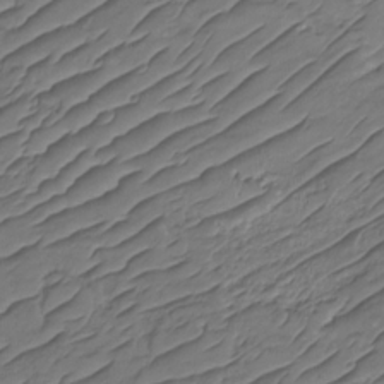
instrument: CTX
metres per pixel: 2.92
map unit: HNhu
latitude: -21.1620
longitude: 84.5006
